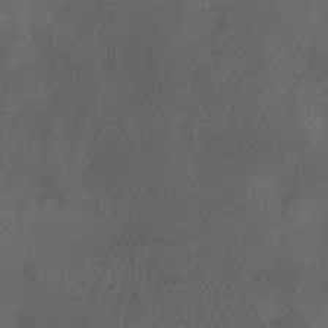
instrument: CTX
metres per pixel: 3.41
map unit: Aa
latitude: -7.8233
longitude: -79.7450
